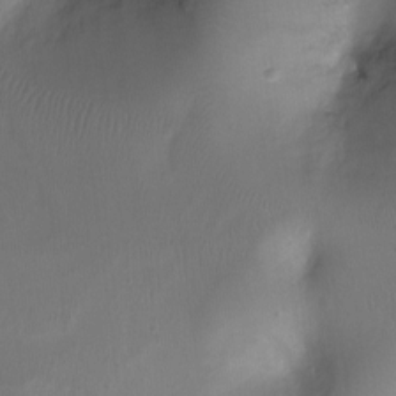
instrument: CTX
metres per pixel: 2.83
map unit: Ht
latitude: -16.8408
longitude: -40.9513
